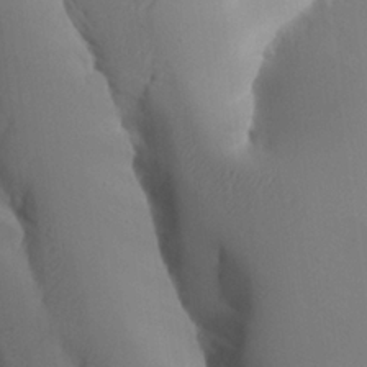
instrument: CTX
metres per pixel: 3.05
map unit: Aa
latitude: 25.6316
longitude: -128.0255
